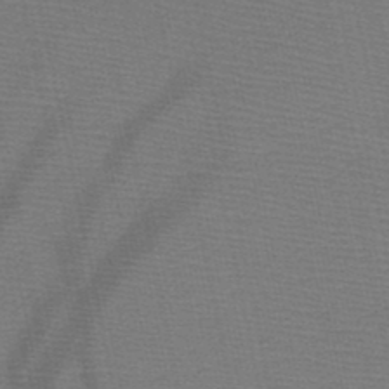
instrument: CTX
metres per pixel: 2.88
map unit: HNb
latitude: -48.4440
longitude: -41.0269
